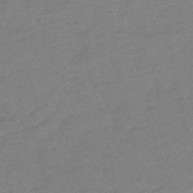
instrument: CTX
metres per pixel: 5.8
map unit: eHb
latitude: -48.4629
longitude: 86.3684
